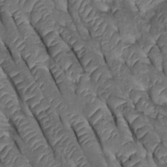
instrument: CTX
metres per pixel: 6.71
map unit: Htu
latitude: 0.1577
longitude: 147.8422
